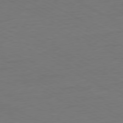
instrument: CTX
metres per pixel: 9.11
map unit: Ap
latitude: -77.5210
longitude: -74.5168
